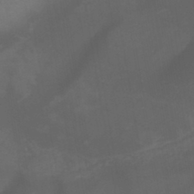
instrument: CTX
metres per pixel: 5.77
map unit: lHb
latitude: -41.3509
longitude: 77.5021
